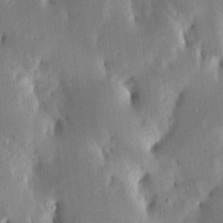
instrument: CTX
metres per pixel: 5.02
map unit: Aa
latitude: 15.7450
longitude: -148.9703
